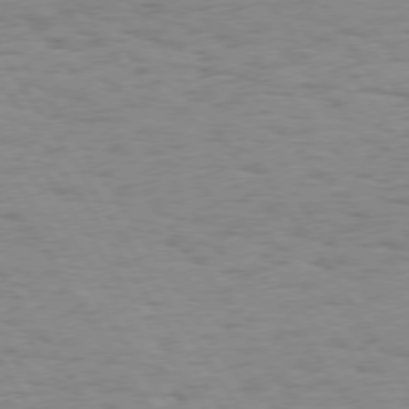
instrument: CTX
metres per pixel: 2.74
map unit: Hpe
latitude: 74.2523
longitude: -136.4601
